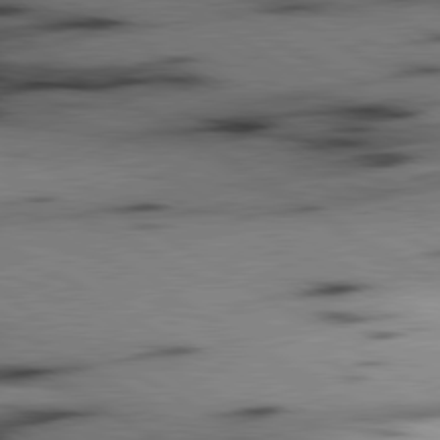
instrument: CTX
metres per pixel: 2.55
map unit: lApd
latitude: 80.1200
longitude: 163.3509
